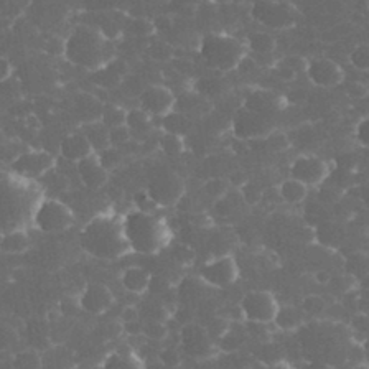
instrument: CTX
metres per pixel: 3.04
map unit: eHh
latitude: 33.2726
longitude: -63.6505
